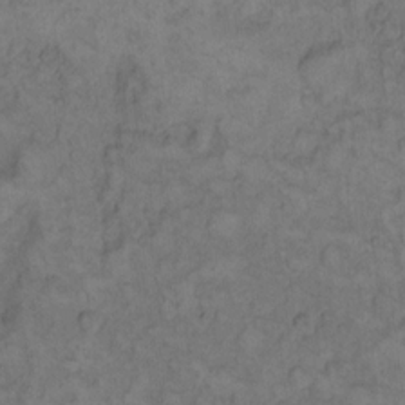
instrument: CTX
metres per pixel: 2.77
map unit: eHh
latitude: 12.3656
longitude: -63.6505
